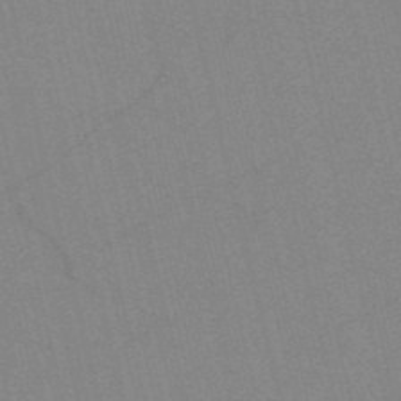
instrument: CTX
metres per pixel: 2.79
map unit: HNb
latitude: -52.5573
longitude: -44.6301
